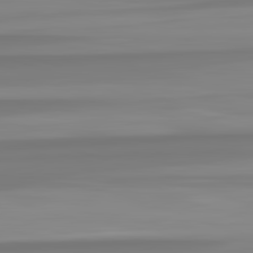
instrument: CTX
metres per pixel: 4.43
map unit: lApd
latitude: 82.8569
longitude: 172.9164
